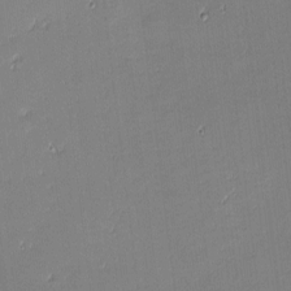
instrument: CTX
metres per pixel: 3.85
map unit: eHh
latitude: -3.0675
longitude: -81.8016
